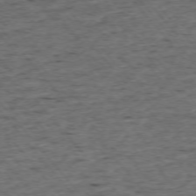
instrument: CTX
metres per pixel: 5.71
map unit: Ap
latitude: -75.3888
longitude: -90.2334
